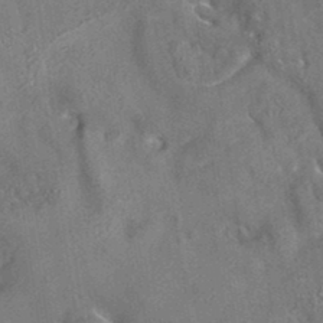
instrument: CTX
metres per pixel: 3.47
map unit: eAb
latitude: 35.3292
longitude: 112.1417
